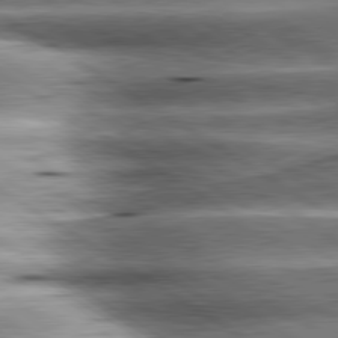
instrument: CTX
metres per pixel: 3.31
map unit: lApd
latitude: 80.4223
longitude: -141.7449
